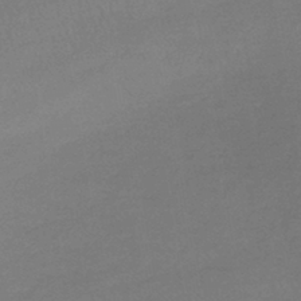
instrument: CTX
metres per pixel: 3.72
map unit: lHb
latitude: -40.5951
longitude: 66.8975
